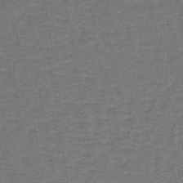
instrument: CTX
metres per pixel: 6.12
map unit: lHb
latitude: -39.9556
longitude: 58.3306
